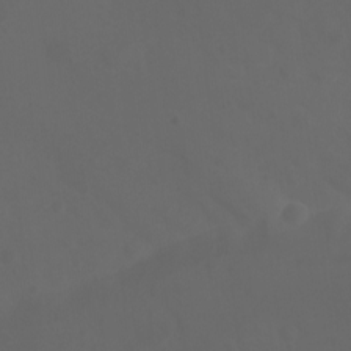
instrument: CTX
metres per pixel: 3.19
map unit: Ht
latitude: -1.0298
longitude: -46.2145
